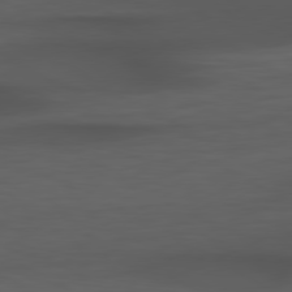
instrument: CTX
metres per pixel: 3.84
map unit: Hpe
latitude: 79.0459
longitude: -119.9528
